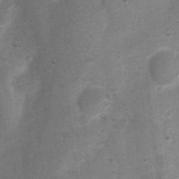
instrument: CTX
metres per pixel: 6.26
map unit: Nhu
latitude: 7.1025
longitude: -23.4426
